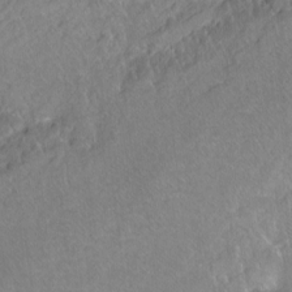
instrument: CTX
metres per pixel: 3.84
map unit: Ht
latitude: -6.6896
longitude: -36.4790
